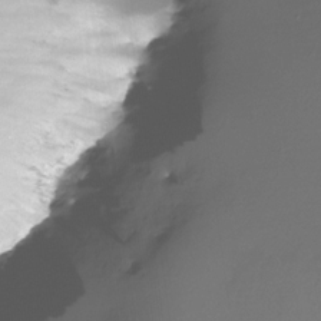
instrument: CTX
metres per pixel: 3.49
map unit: Nhe
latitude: -33.1054
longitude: -116.3467
